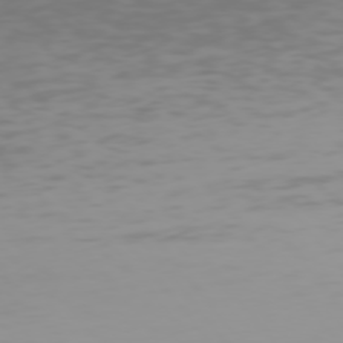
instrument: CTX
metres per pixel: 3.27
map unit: Hpe
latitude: 75.7261
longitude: -126.9892
